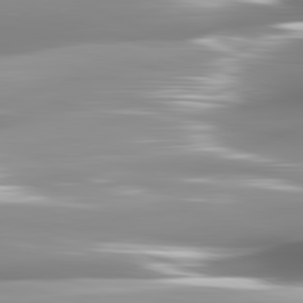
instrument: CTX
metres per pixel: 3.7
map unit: lApd
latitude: 82.2900
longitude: -143.9906
